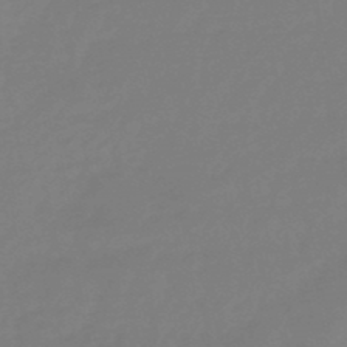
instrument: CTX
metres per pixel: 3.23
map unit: lHb
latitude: -49.0676
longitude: 78.6518
